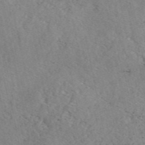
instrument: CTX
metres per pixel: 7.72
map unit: eAb
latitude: 48.2711
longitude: 113.8234
